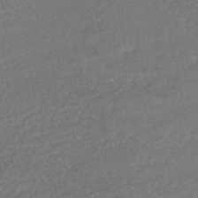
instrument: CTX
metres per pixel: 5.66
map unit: HNhu
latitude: -47.8422
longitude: 98.2361
